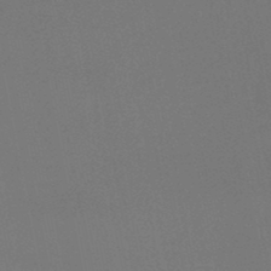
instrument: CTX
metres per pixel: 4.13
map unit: lHb
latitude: -47.3320
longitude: 68.9352
